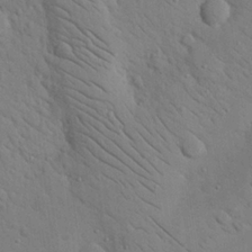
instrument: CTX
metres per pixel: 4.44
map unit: Nhu
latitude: 24.0633
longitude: -74.2712
